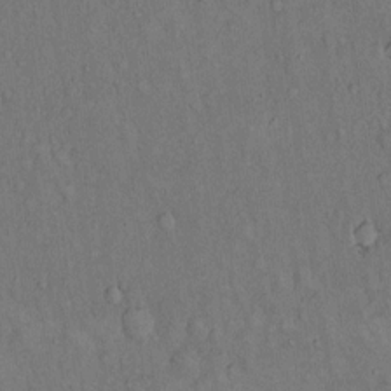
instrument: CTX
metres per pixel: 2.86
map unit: Hto
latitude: 14.5924
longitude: -61.4237
